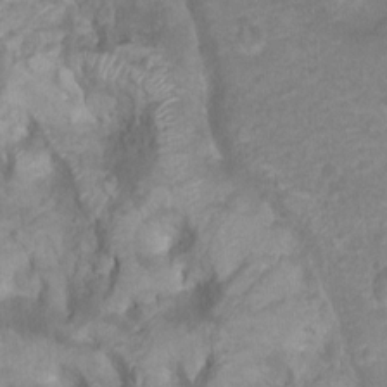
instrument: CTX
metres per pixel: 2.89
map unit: Nhu
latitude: 6.0444
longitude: -18.4412
